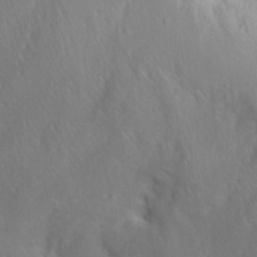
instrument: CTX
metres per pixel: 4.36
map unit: Aa
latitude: 12.9703
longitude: -142.9136
